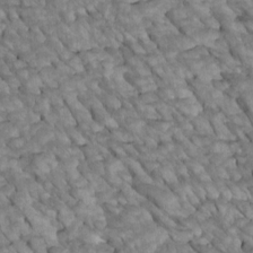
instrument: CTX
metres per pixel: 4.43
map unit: Htu
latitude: 1.8961
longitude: 144.4440
